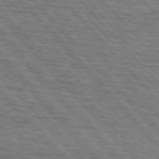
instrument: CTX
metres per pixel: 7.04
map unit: lApd
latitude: 75.7450
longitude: -83.3103
